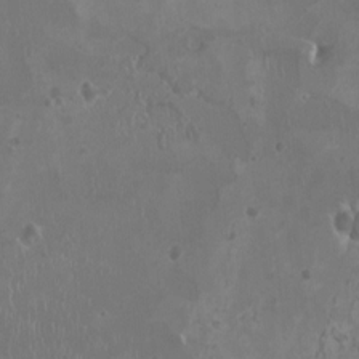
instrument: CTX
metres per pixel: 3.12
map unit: HNhu
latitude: -1.4077
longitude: 1.4455
